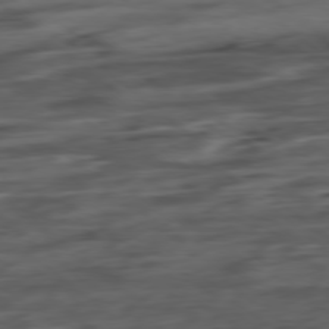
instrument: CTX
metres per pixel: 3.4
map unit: Hpe
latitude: -79.1620
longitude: -18.6301
